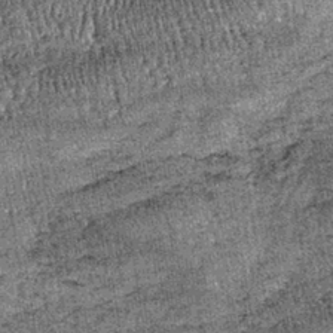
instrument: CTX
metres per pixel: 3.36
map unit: lHb
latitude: -39.6533
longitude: 67.4077
